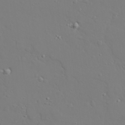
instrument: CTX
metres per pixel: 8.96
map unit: lAvf
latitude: 27.7828
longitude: -108.2522
